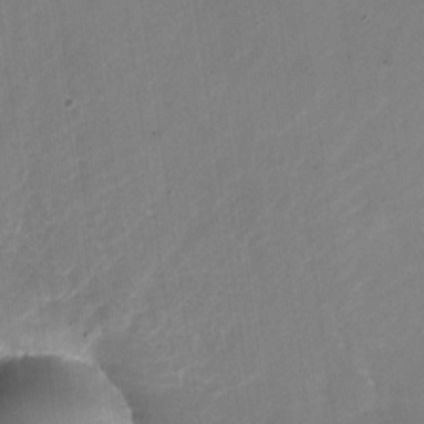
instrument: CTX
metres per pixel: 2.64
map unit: Nhu
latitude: -27.5777
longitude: -74.4034
